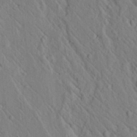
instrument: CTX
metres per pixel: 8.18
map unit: lAvf
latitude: 6.8380
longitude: 160.1039
